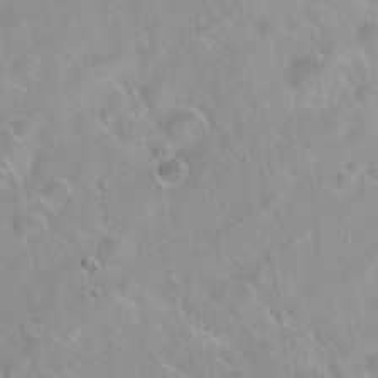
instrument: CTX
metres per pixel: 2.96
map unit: Hto
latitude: 20.8569
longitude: -53.6694
